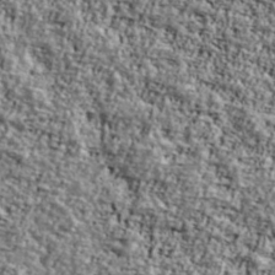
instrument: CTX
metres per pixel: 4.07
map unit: Ave
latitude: 41.9906
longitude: -111.2159
